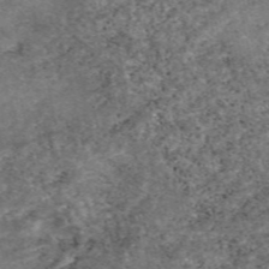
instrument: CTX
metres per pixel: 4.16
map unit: eAb
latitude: 48.6490
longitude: 121.7666
